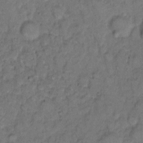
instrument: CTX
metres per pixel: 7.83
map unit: eHh
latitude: 8.8569
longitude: -62.3090
